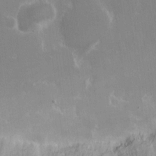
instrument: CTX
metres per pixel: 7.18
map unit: eHh
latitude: 15.1404
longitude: -71.9339
